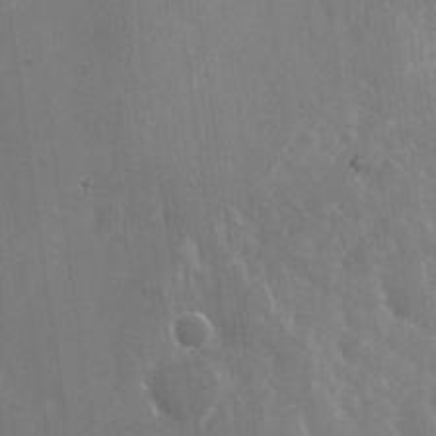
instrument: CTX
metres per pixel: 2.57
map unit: Nhu
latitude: -28.4629
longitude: -80.2145
